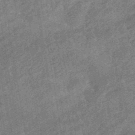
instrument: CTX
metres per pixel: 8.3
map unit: eHb
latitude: -48.4251
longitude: 85.6343
